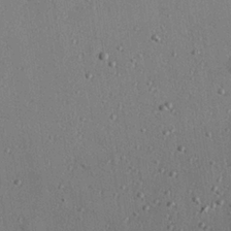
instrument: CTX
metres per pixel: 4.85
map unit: eHh
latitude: 25.5749
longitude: -77.0080
